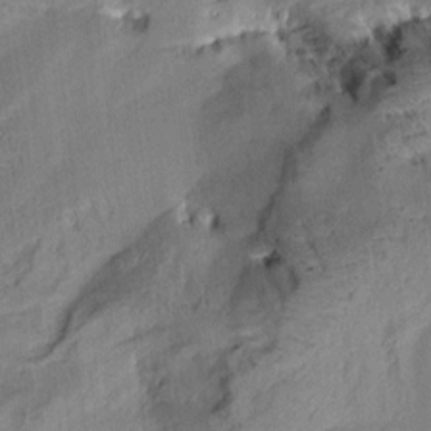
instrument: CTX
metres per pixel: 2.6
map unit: Aa
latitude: 9.6316
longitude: -142.8947
